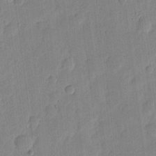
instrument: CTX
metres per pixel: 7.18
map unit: eHh
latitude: 6.4034
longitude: -70.9514
